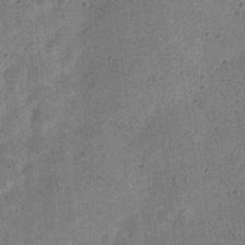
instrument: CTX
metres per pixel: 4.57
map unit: Nve
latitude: -24.5196
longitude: 106.7275
